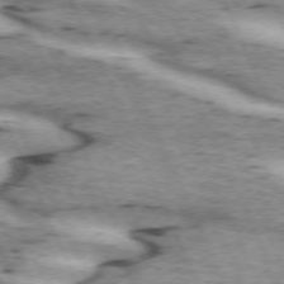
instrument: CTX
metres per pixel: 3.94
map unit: lApd
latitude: 72.2523
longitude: -54.4412
